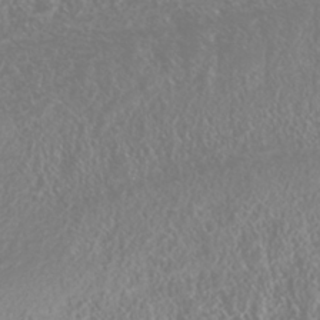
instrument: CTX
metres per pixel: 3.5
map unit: Nhu
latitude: -41.1053
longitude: -84.2901
